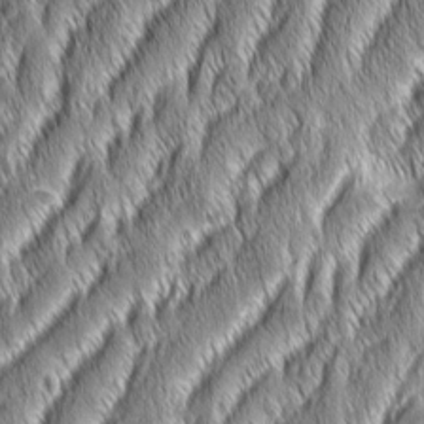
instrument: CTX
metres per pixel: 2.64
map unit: Aa
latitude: 7.6127
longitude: -131.2726
